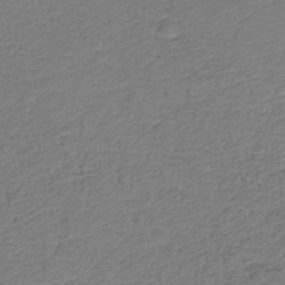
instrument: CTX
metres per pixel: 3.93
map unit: HNb
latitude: -36.3117
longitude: 51.2376
